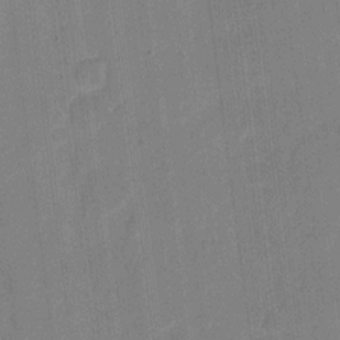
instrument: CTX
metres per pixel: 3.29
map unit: eHh
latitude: 10.8947
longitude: -66.9324
